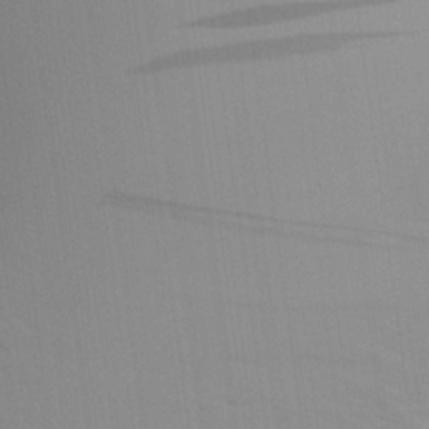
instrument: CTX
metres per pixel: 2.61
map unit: Aa
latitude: 24.4978
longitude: -145.4615
